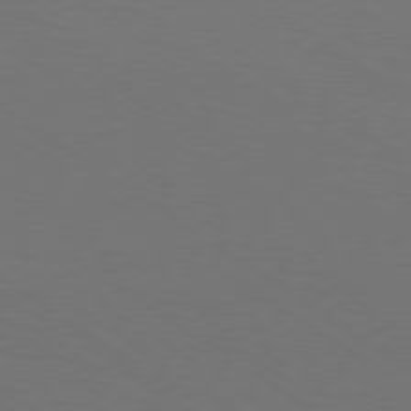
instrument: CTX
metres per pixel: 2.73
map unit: Ap
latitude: -79.8044
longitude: -66.2144
